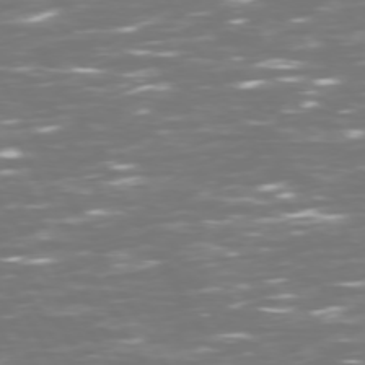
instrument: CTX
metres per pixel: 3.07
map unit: Hpe
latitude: 72.6680
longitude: -125.7449
